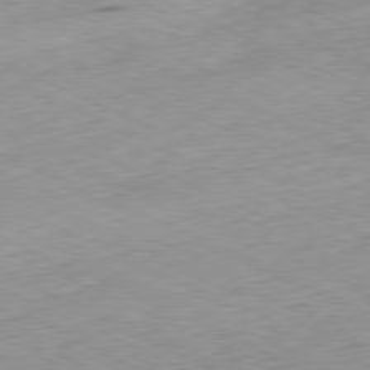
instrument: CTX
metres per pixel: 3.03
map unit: Ap
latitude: -81.4077
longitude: -71.7072
